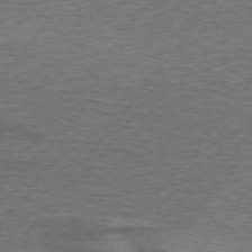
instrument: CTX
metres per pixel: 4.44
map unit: lApd
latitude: 74.5924
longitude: -78.0633
